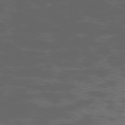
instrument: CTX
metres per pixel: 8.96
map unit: Ap
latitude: -77.5777
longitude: -75.4993
